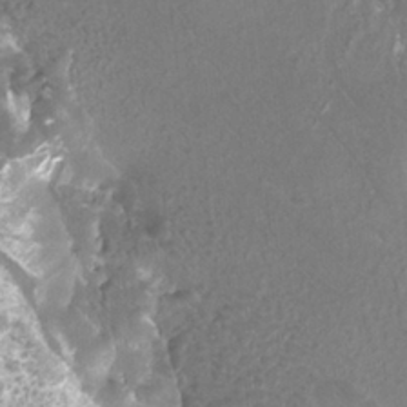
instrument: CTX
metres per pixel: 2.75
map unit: Htu
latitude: -12.0850
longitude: -73.8773
